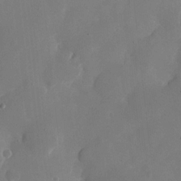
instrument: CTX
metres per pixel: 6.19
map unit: eHh
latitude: 11.2159
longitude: -67.8772
